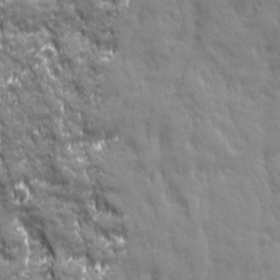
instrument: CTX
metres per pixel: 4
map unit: Ave
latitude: 19.8961
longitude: -134.0633
